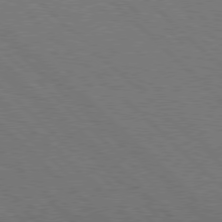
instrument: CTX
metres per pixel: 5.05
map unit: Hpe
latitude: 77.6316
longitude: -127.3671
